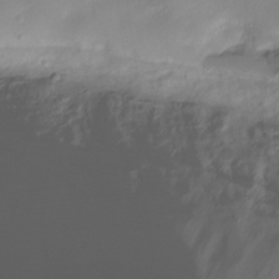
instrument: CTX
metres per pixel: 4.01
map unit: Hve
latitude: -28.9731
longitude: 91.3321
